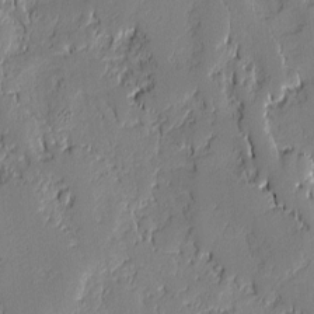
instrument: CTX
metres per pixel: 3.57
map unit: lAvf
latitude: -0.4818
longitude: -108.4601
